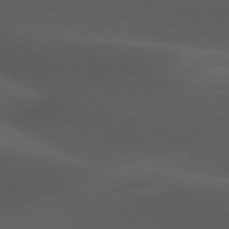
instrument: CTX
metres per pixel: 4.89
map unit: lApd
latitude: 77.8205
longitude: -54.3845
